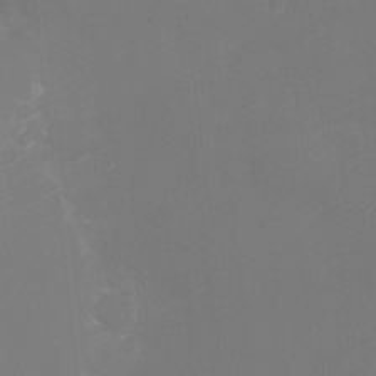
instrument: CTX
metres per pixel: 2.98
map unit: Ht
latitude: -2.2739
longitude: -18.9891
